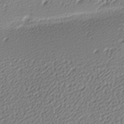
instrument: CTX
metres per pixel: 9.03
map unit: lAa
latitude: -10.1228
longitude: -126.4790
